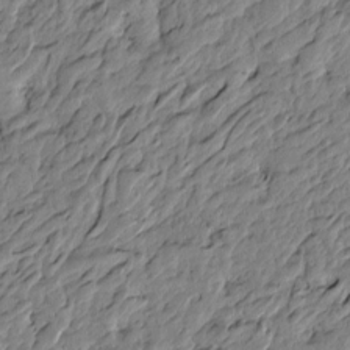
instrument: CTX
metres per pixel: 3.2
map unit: Htu
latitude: -3.8044
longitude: 178.9163
